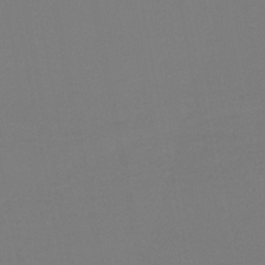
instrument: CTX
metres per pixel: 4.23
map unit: lHb
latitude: -47.3887
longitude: 68.6518
